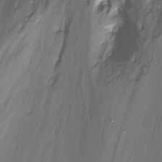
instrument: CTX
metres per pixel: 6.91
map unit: Ht
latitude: -12.9542
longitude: -45.1403
